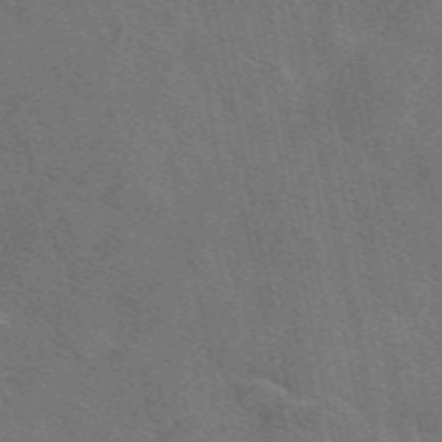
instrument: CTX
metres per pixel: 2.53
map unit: eAb
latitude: 50.6490
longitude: 110.2928
